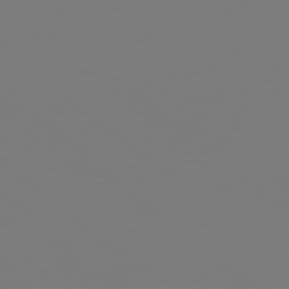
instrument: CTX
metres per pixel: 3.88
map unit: Hpe
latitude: 78.7247
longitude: -174.3845
